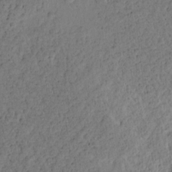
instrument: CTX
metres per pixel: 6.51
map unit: Htu
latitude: -1.3321
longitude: 170.0283
